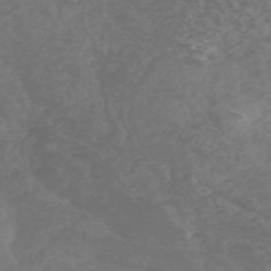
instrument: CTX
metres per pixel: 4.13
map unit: HNhu
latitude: -47.9178
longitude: 28.2928
